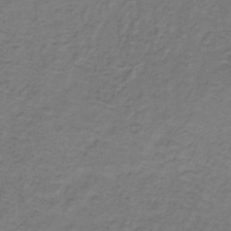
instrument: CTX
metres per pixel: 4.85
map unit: HNb
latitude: -32.4251
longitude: 58.2172
